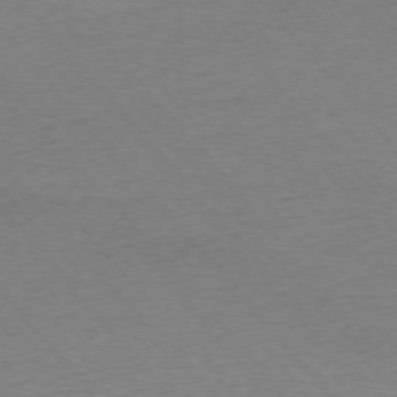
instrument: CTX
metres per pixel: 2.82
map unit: Ap
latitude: -75.9367
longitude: -94.3656
